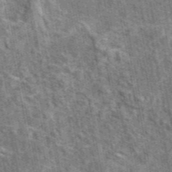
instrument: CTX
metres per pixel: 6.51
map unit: eAb
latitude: 45.2348
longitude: 110.6518
